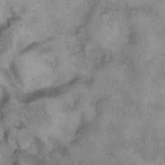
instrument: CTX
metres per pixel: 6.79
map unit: eHh
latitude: 14.8002
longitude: -64.4034
